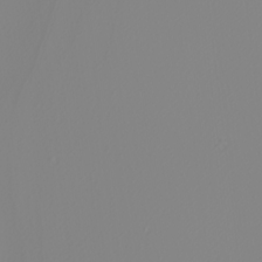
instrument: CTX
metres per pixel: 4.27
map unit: Nhu
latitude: -4.6518
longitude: -94.4223
